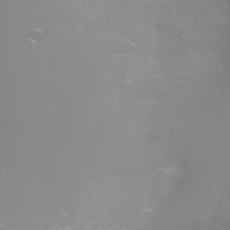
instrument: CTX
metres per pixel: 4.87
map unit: Ht
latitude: -6.5196
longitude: -28.9325
